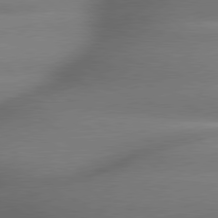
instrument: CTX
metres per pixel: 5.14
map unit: lApd
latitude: 79.6316
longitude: -163.7639
